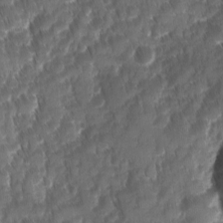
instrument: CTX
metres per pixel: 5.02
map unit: Ave
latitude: -10.9920
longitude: -119.7260
